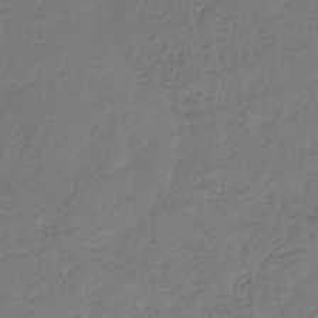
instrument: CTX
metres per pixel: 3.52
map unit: HNb
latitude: -37.8044
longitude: 55.7478
